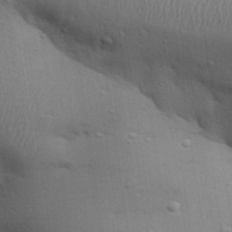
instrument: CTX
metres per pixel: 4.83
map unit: Aa
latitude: 30.6113
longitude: -145.7638
